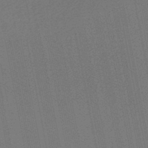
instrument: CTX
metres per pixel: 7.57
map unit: lHb
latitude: -45.8800
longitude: 57.4265
